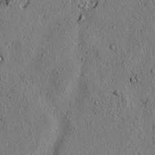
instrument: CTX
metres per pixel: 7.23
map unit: lAvf
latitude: 4.7435
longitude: 166.0661
